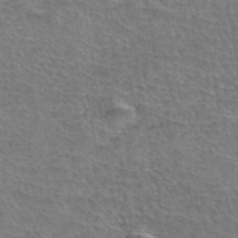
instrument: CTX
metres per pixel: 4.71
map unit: Hto
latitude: 36.5357
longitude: -43.6694
